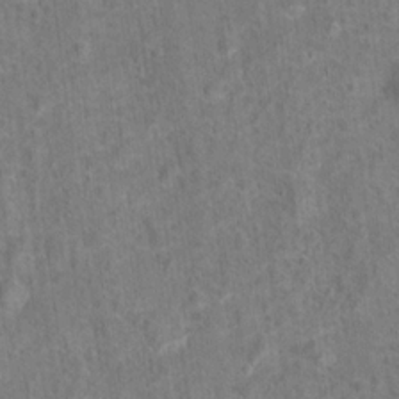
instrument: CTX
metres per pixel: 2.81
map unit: Hto
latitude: 15.5372
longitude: -41.7827
